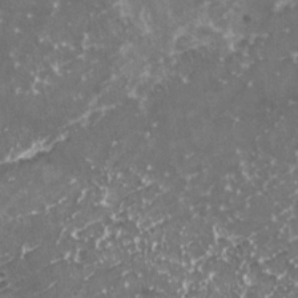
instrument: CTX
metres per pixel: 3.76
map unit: HNhu
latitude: 3.0647
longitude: 6.2739
